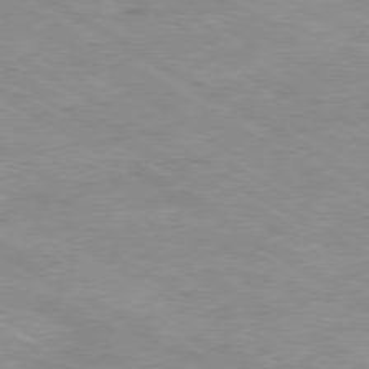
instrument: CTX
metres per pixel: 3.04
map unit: Ap
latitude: -80.5196
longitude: -74.7813
